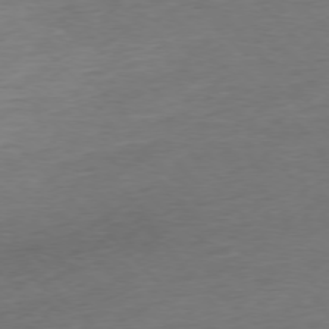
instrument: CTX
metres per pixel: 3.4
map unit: Ap
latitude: -77.1998
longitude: -98.0822
